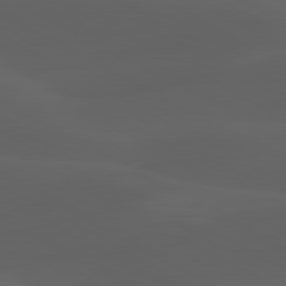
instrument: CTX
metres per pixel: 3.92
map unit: lApd
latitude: 80.2900
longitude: -89.4049
